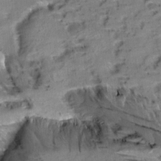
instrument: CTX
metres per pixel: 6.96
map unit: Aa
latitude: 9.4804
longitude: -141.1214
